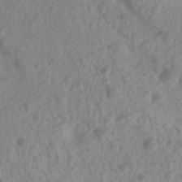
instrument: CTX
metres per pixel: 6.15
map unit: Nhu
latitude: 7.5560
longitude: -21.3859
